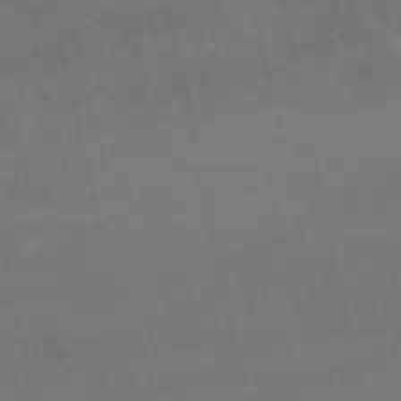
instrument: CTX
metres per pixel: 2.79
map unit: lHb
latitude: -47.8989
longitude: 70.5574
